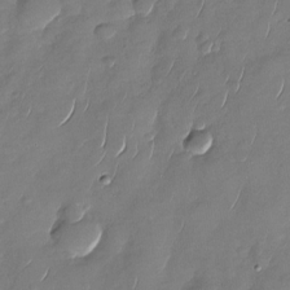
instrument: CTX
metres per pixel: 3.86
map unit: Nhu
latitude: -28.0850
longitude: -65.0647
